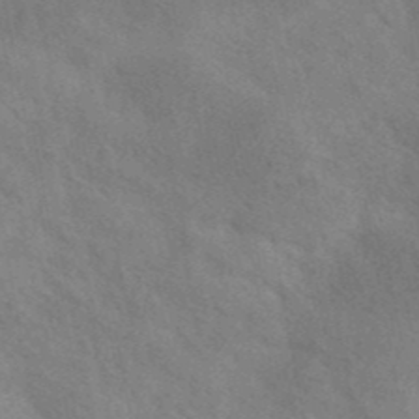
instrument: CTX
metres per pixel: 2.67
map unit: eAb
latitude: 42.0822
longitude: 107.6722
